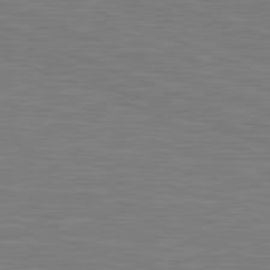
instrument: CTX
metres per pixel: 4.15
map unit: lApd
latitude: 81.7072
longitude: -171.9339
